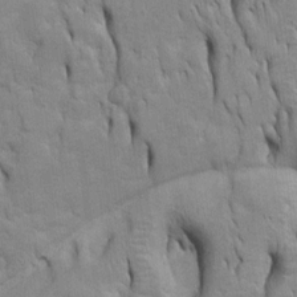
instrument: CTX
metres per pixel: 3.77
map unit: Htu
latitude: -4.6896
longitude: 151.1809
